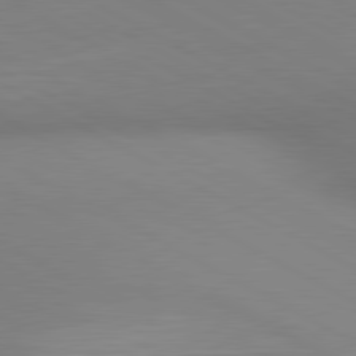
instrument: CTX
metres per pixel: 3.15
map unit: lApd
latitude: 80.5924
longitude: 135.1431
